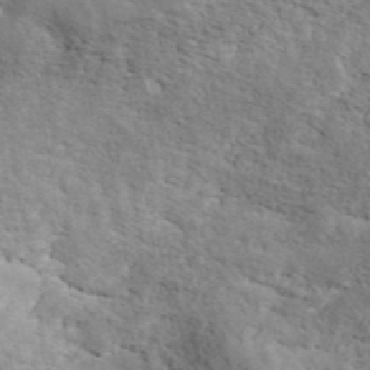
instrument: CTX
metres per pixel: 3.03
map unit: ANa
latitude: 43.8206
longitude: 47.7477
